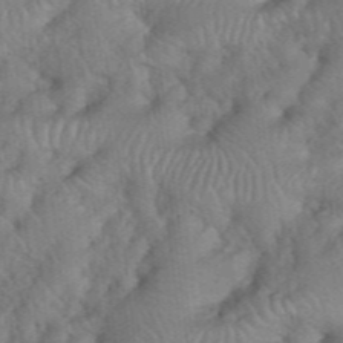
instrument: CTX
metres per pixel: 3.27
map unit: eHh
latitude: 39.5938
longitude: -56.1766
